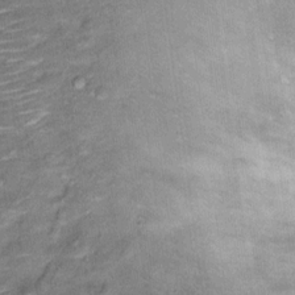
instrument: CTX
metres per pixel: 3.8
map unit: Ht
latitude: 13.1970
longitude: -40.5734
